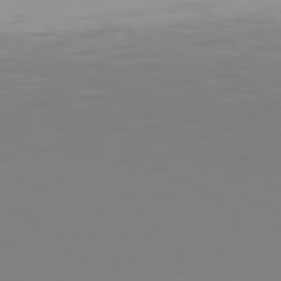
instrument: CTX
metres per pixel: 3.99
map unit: Hpe
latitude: 77.7260
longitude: -137.4805
